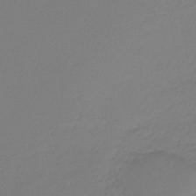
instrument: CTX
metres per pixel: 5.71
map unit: lHb
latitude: -46.4440
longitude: 66.5007
